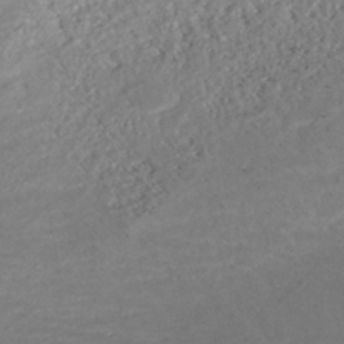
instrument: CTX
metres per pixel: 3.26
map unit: ANa
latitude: -42.2550
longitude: 108.8219
